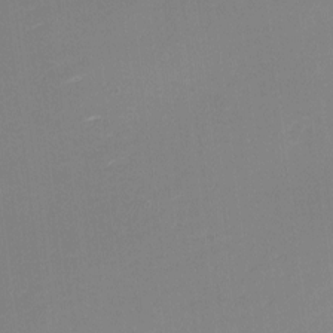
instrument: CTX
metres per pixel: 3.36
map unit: eHh
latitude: -2.3306
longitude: -80.1956
